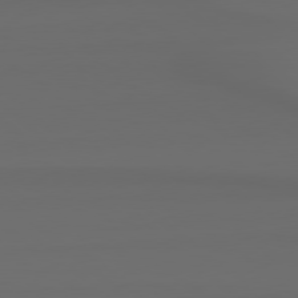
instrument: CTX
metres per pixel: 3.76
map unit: Hpe
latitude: 78.3656
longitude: -132.8947
